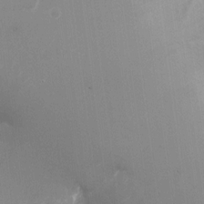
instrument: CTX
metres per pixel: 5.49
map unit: Nhu
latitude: -22.1795
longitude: -72.4412
